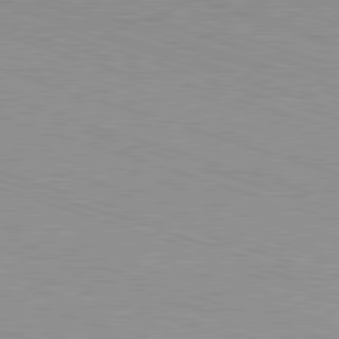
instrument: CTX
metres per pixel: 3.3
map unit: Hpe
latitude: -82.6896
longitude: 6.7463
